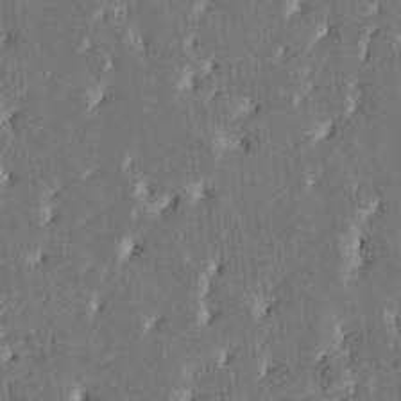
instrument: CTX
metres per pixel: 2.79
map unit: HNhu
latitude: 5.7261
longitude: -6.3467
